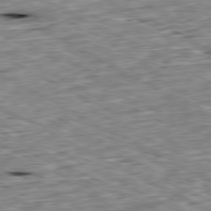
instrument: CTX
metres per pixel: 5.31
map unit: Ap
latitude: -80.6897
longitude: -87.4048
